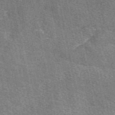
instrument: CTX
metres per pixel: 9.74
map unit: eAb
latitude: 50.5734
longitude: 113.4643
